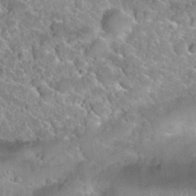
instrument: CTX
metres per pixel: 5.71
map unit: Nhu
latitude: 29.8961
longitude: -53.3482
